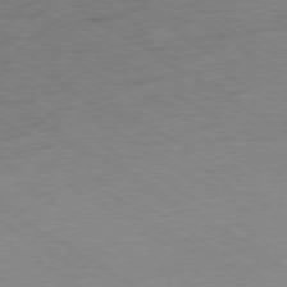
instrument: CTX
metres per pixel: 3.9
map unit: Ap
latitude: -78.5951
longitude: -70.8569
